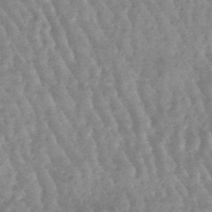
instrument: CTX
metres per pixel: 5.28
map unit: lHb
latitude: -47.4454
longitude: 77.3321
